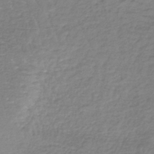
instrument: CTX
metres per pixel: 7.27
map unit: lHb
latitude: -41.3132
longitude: 65.7667
